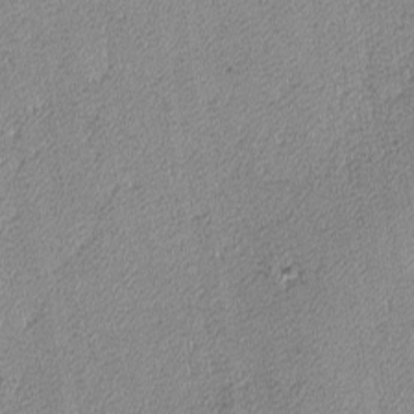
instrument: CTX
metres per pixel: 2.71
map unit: lAvf
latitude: -8.6329
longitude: -112.5357
